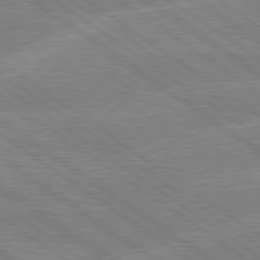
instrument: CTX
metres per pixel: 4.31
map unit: lApd
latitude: 79.2537
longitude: -132.2334
